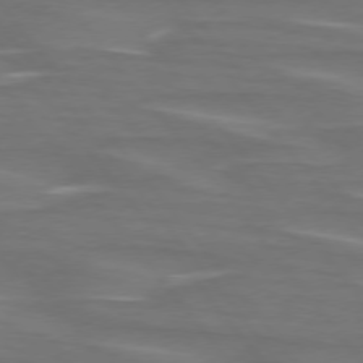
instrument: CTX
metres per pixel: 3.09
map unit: lApd
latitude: 75.4426
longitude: -80.0444
